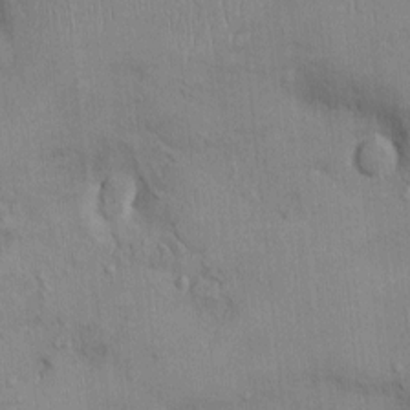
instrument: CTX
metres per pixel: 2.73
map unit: Ht
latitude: -3.2564
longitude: -14.7436
